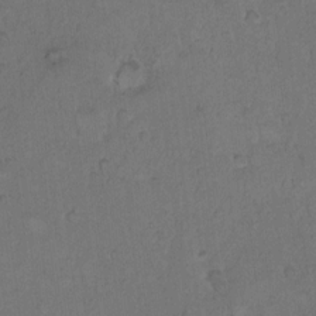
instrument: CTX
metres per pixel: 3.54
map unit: Hto
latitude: 10.1011
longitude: -60.1955
